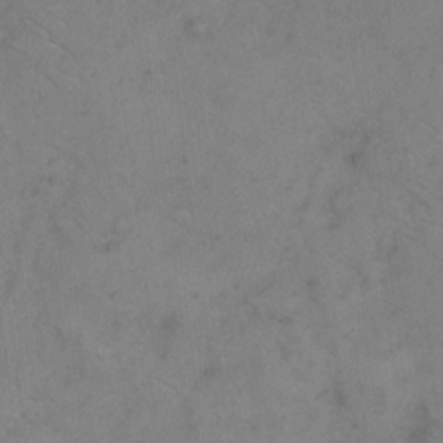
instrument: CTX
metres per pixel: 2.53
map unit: eHh
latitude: 9.7450
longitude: -63.2348
